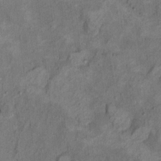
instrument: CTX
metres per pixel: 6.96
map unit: Hto
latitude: 8.3845
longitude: -36.3845
